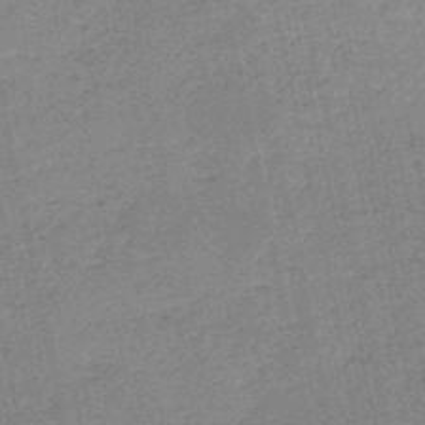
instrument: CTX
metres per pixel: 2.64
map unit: HNb
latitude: -53.4076
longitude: -39.8205
